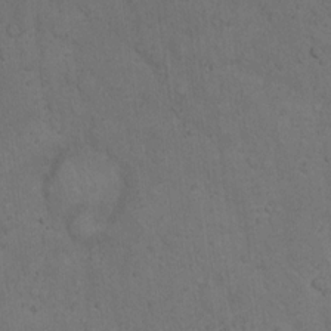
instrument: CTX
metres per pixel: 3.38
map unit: Hto
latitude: 13.8206
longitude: -55.9717
